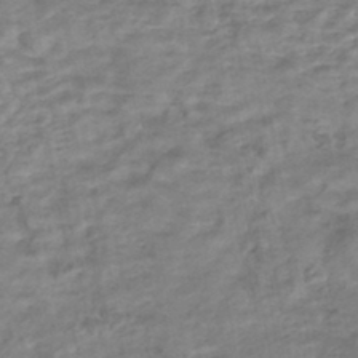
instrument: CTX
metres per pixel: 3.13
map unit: HNhu
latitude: -44.7652
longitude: 102.1039
